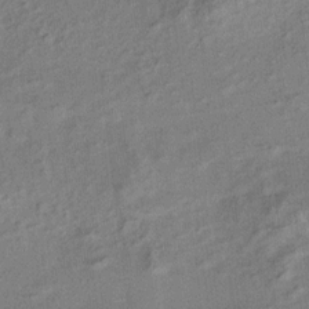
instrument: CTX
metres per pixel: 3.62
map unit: HNhu
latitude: 7.4048
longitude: 15.5588
